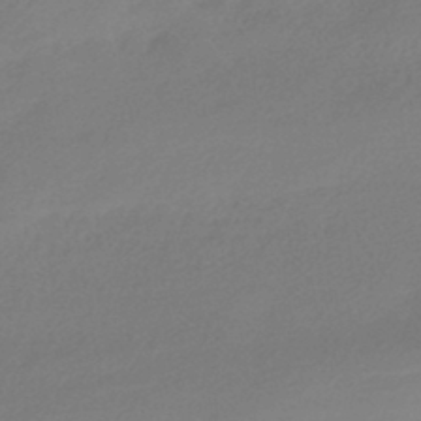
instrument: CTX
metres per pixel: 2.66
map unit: HNhu
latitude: -42.6518
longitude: 91.1054
